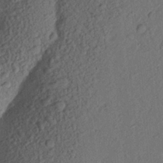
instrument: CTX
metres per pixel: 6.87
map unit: Aa
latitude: 23.8016
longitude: -147.8773
